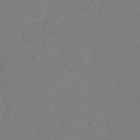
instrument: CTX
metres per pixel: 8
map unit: lHb
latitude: -31.4643
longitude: 64.6330
